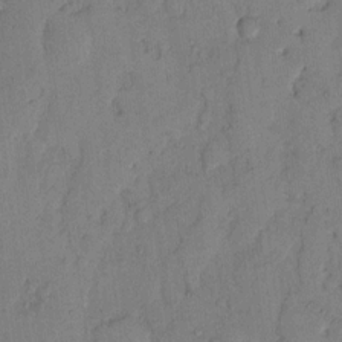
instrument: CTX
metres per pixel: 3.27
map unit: Hto
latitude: 9.1025
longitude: -58.4223
